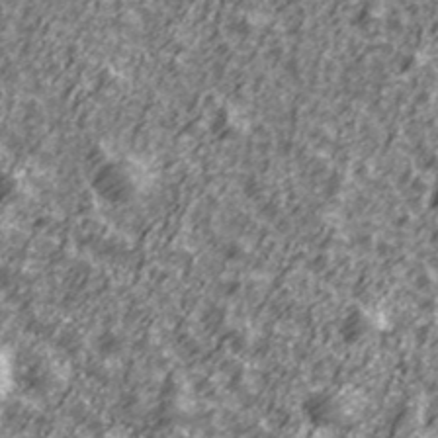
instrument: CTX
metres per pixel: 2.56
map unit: Ave
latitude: 42.2334
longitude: -113.7638
